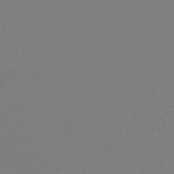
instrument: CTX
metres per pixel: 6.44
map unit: lHb
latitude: -45.8045
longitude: 76.1795
